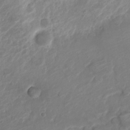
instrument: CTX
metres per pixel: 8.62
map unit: Nve
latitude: -19.6344
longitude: 106.2740
